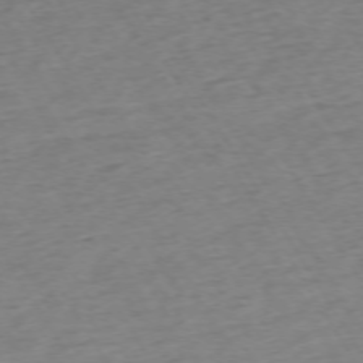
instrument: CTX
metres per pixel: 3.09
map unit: Ap
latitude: -73.1998
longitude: -68.8758
